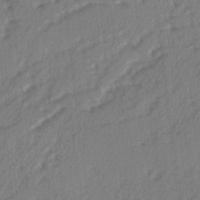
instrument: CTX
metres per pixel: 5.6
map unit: Ave
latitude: 2.5168
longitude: -110.4412
